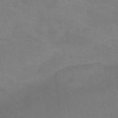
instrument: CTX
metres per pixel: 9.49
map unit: Nhu
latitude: -11.5210
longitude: -40.5734
